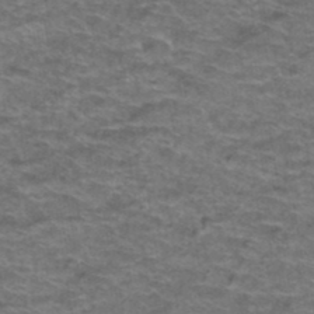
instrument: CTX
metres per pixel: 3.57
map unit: Hto
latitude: 38.2711
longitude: -43.0081
